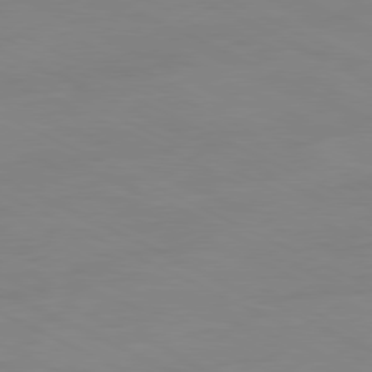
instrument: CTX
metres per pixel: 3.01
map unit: Ap
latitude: -81.1431
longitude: -94.5735
